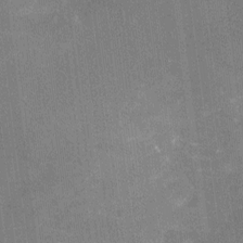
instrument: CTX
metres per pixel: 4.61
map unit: Nhu
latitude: -16.2551
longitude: -58.1200
